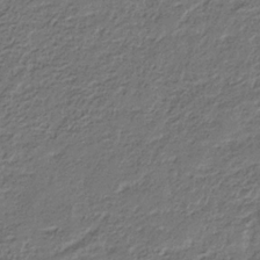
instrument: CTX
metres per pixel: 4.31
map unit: eHb
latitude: -30.1228
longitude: 68.6329
